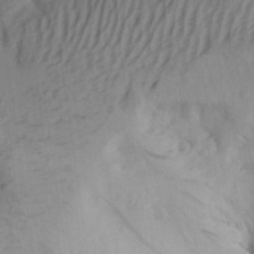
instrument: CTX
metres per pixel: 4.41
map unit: Aa
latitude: 27.5749
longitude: -133.8772
